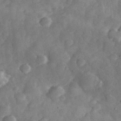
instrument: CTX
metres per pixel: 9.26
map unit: eHh
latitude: 33.9528
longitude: -68.9325
